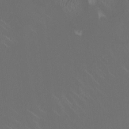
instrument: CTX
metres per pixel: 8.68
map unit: HNhu
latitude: 0.7435
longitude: -2.7813
